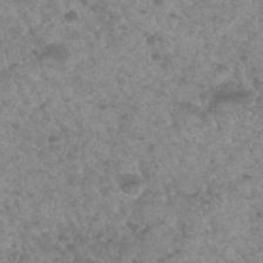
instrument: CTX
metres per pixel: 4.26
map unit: Hto
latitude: 33.0647
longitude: -49.5371
